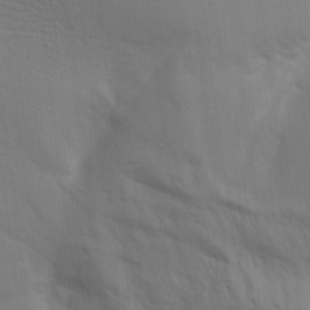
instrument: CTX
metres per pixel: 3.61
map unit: Aa
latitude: 14.9892
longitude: -147.4994
